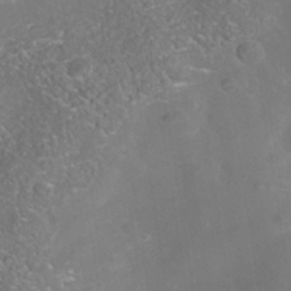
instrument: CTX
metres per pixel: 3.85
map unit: Nhe
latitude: -38.1984
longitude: -112.6679
